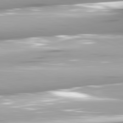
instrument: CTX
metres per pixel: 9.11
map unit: lApd
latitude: 81.7261
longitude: -147.5938
